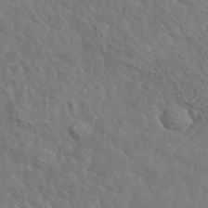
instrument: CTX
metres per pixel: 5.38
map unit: lHvf
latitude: 36.7813
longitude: -87.4048
